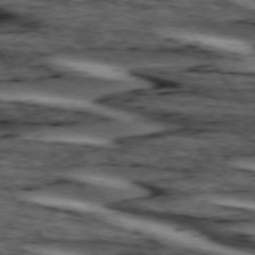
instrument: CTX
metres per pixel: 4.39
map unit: lApd
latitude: 74.3089
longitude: -73.4427
